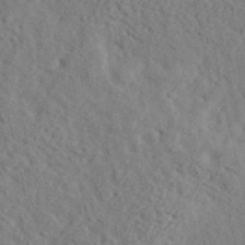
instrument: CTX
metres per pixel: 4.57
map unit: eHh
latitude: 36.3845
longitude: -78.7435
